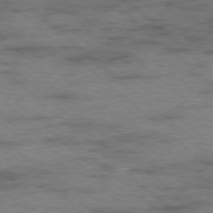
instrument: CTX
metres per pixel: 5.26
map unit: Ap
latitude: -78.3495
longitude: -50.7624
